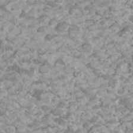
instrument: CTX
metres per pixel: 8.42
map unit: Htu
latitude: 1.8394
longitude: -20.3845
